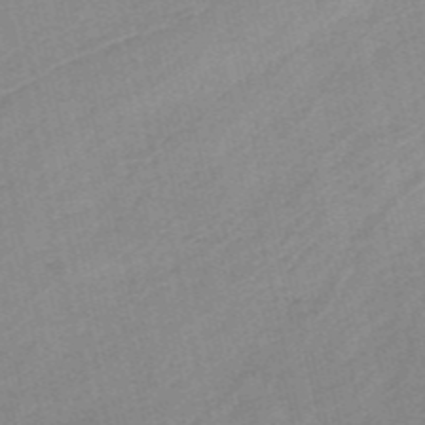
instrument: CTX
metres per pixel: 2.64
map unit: HNb
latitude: -54.3873
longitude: -45.7638
